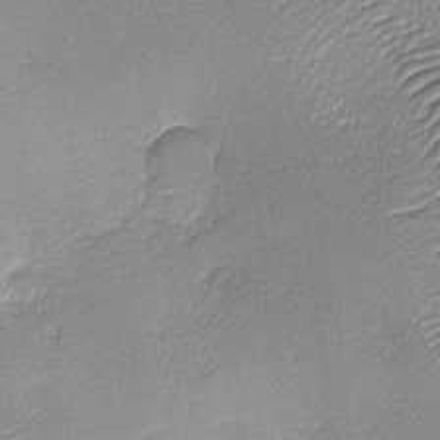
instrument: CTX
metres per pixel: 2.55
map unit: lHvf
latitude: -14.0283
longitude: -99.9717
